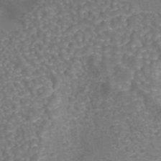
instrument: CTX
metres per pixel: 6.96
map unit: eAb
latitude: 43.3860
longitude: 106.0283
